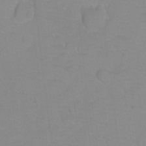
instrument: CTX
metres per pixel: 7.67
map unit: Ht
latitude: -9.0675
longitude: -35.7827
